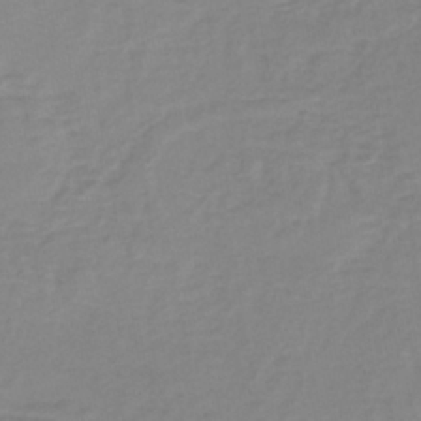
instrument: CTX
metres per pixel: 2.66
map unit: lHb
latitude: -40.8030
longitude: 64.8786
